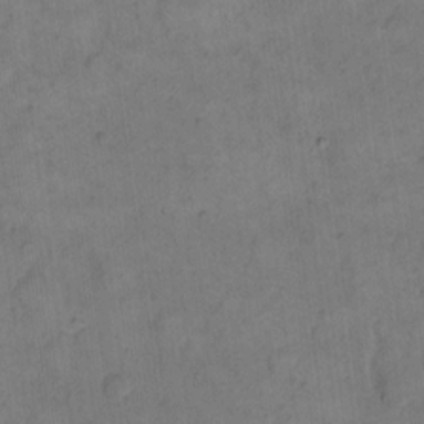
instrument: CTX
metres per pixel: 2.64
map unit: eHh
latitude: 14.4790
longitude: -66.2333
